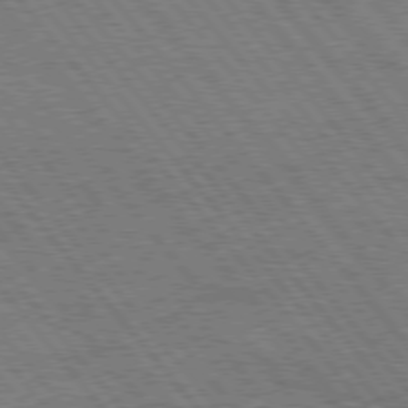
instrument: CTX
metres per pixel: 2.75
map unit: Hpe
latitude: 75.4993
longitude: -140.2144
